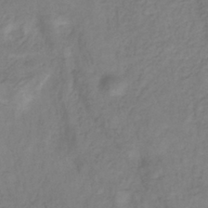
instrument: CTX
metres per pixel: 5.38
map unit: HNhu
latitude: -29.2754
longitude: 68.0472
